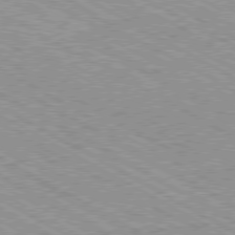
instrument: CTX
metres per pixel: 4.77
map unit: Ap
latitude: -80.4818
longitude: -53.4427
